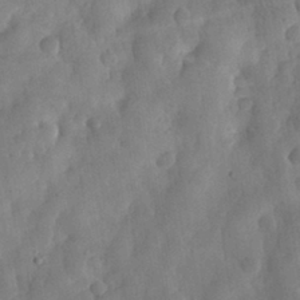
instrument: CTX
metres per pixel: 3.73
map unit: eHh
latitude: 30.5357
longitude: -73.2159
